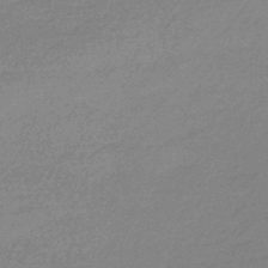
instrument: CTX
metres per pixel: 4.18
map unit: HNhu
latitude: -43.3887
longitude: 93.2754
